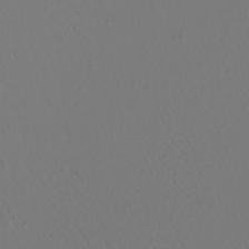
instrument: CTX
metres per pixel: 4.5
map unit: Nhu
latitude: -5.8989
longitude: -96.2711
